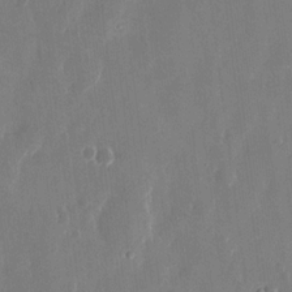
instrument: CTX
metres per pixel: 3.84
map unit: eHh
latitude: 13.6127
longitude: -71.9150
